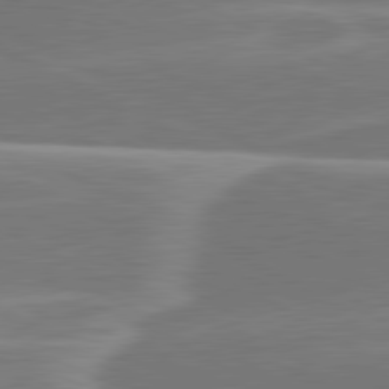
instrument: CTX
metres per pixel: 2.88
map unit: lApd
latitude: 80.9703
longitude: 128.3495
